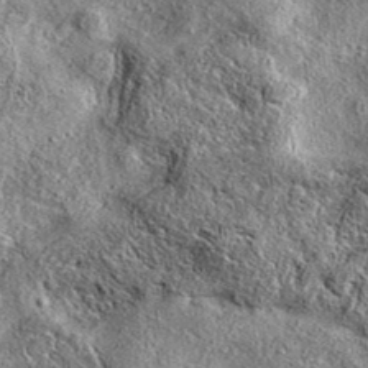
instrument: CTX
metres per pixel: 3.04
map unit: eAb
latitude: 37.6316
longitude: 110.0472
